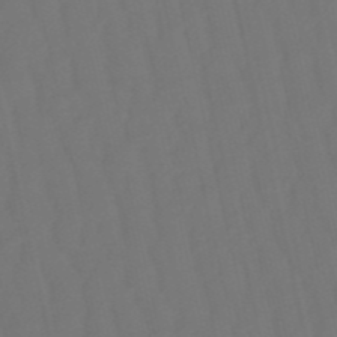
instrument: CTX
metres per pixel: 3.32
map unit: eHb
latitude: -50.6707
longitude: 76.4440
